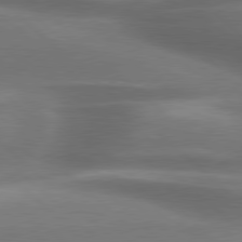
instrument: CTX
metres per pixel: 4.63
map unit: lApd
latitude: 79.3293
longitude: -116.3656
